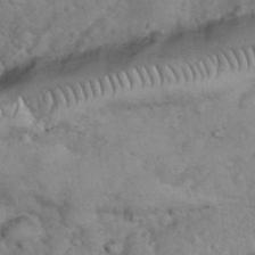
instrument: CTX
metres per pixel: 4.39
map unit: eHh
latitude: 36.7624
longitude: -64.0633
